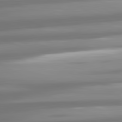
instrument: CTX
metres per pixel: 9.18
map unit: lApd
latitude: 81.2726
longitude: -139.8394
